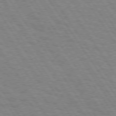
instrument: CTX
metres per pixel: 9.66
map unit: Hpe
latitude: 74.4412
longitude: -136.7058
